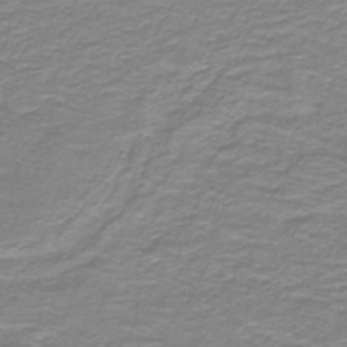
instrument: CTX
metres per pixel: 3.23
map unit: lHb
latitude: -41.1431
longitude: 56.2928
